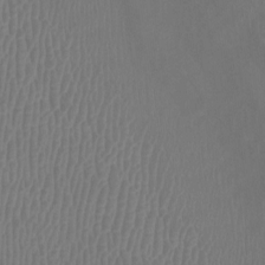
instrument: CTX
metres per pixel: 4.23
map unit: Htu
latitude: 3.4804
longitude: -20.1389
